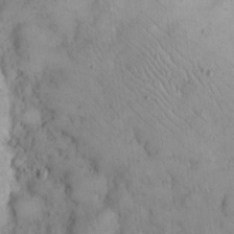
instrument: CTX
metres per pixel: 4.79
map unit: eHh
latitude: 19.3481
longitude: -63.7639
